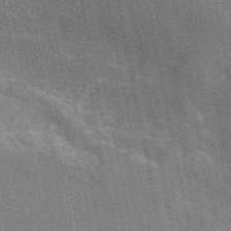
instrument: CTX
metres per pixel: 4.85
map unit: eAb
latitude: 49.3860
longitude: 116.3306
